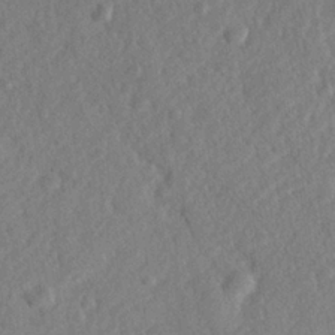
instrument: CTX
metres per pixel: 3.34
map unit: lHvf
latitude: 24.2144
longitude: 143.9178
